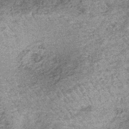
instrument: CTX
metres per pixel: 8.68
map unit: lHb
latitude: -36.7841
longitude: 66.6141
